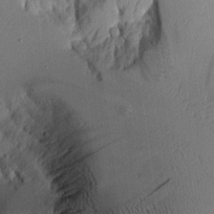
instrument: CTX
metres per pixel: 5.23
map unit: Aa
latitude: 9.7072
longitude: -127.4804
